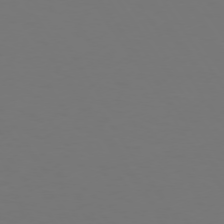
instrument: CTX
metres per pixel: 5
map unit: Hpe
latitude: 73.2915
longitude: -123.0081
